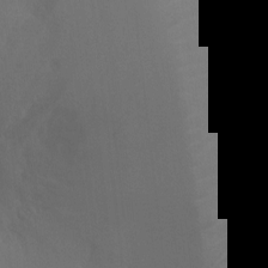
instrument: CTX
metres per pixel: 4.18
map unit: Ht
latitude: -3.3509
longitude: -25.6693
